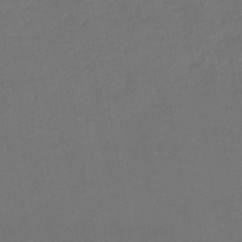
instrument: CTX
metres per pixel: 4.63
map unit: lHb
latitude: -43.6721
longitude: 74.1795
